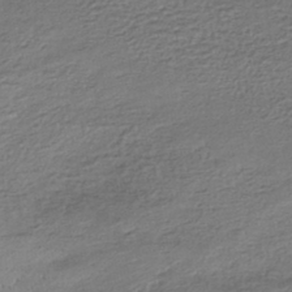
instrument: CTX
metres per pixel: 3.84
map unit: HNhu
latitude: -43.4454
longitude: 103.3132
